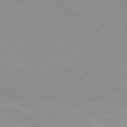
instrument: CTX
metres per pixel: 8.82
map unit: Hpe
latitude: 79.4238
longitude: -128.6679
